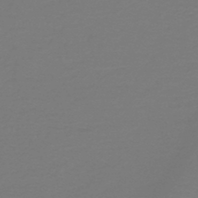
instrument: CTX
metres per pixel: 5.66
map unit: HNb
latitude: -46.4629
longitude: 53.5210
